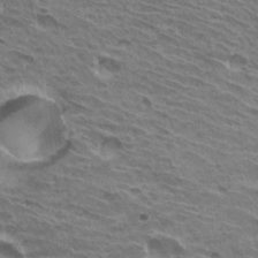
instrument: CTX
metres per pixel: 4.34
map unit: Hto
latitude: 31.3860
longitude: -41.3103
